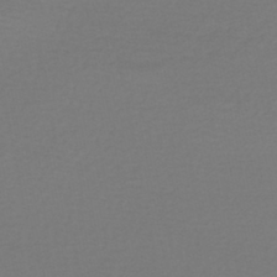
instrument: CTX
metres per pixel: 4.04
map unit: HNhu
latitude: -47.5399
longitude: 98.4818
